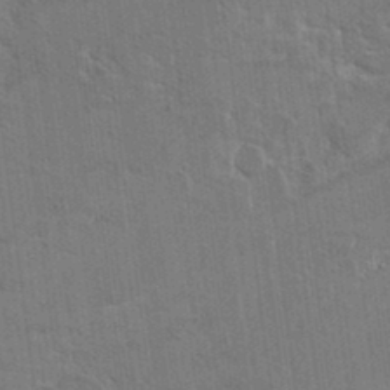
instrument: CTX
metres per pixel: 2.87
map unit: Hto
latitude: 9.6694
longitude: -35.3859
